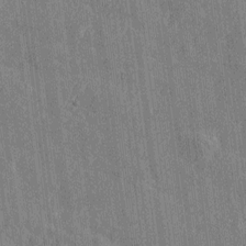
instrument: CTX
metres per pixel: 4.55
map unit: Htu
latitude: -7.9556
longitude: 176.5952
